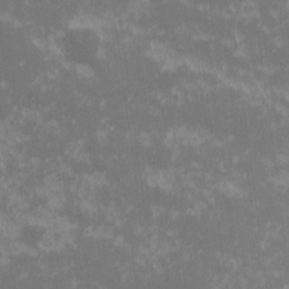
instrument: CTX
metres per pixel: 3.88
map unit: eHh
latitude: -0.5952
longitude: -85.5749
